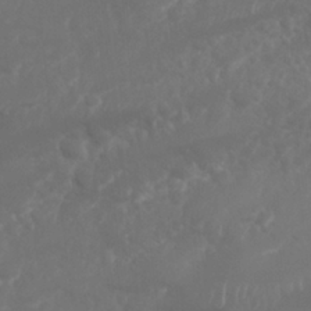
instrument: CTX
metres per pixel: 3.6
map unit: Nhu
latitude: 26.1011
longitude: -61.7827
